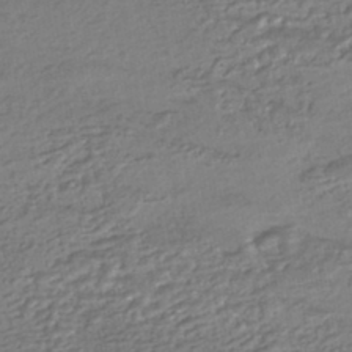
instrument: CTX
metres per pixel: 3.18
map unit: HNhu
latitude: -44.7085
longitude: 95.7855
